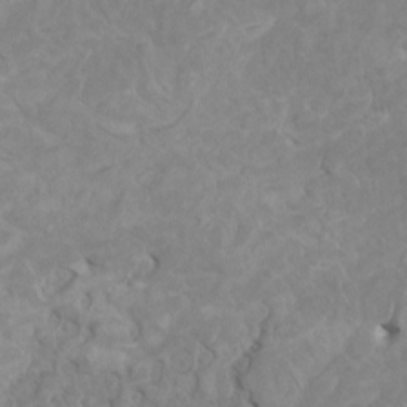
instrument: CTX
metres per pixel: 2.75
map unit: HNhu
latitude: 3.8583
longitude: -2.4223
